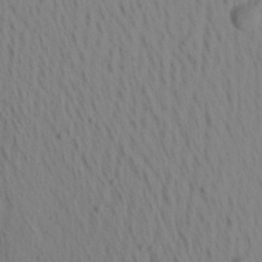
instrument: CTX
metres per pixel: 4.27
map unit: Aa
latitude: 20.7813
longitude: -146.1767
